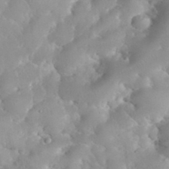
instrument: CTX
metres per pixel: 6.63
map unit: eHh
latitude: 35.4804
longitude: -63.3104
